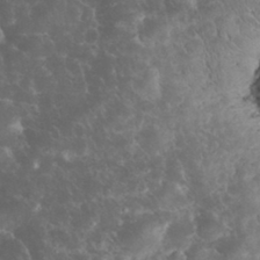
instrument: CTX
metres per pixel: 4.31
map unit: eHh
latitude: 33.8016
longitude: -64.3467
